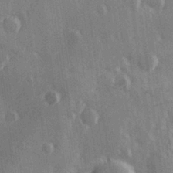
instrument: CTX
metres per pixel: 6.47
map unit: Hve
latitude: 26.4790
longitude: 147.7477
